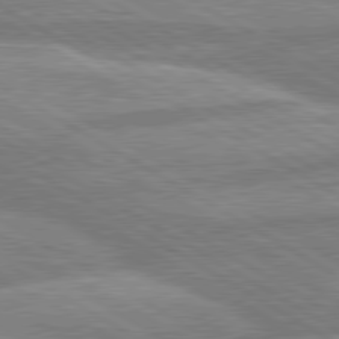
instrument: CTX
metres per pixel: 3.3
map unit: lApd
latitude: 80.2711
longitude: -171.0080
